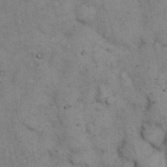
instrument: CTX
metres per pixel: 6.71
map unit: eHh
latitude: 15.3860
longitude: -63.9339
